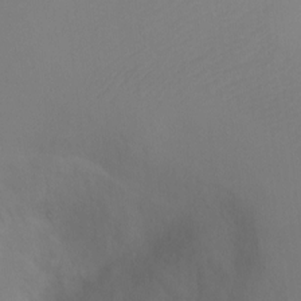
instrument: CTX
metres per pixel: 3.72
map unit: Ht
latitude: -5.0675
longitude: -28.1955
